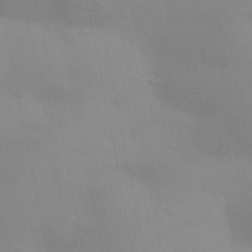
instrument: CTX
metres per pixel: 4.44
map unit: Aa
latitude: 32.7813
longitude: -145.7638
